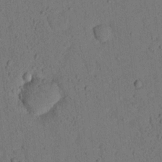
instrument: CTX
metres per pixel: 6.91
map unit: lHvf
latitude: 14.2145
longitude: 178.1794
